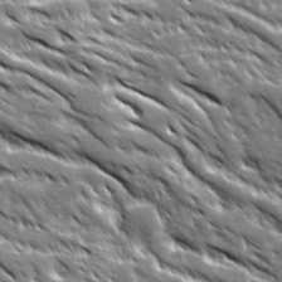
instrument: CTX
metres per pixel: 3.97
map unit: Ave
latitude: 19.7827
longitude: -135.4615
